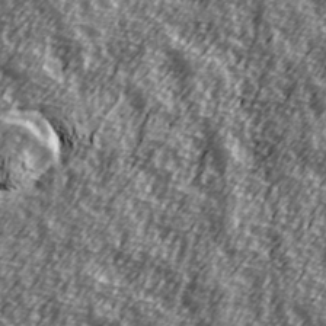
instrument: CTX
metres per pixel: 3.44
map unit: Hve
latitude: 31.9906
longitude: 149.8801
